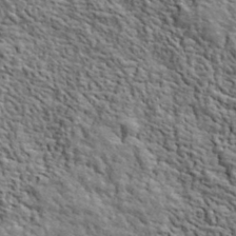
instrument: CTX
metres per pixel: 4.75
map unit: lHvf
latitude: 40.6301
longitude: -86.5734
